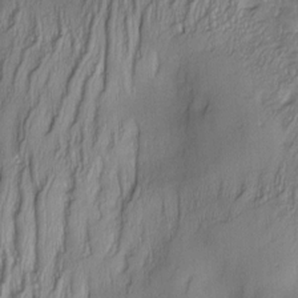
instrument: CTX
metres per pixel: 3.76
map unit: Nve
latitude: -22.6897
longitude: -137.7639
